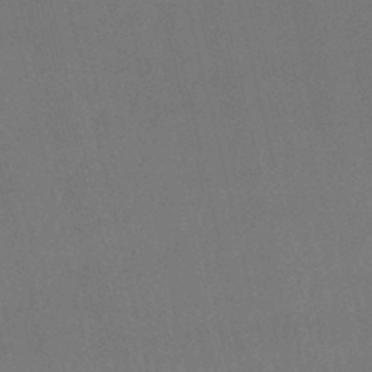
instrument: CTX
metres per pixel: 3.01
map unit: lHb
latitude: -48.2362
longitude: 63.3320
